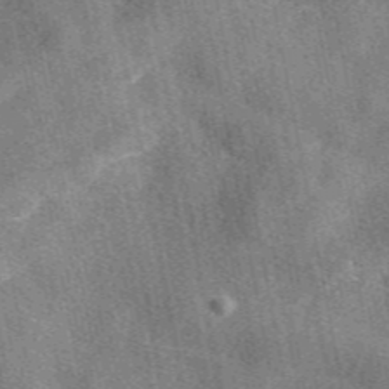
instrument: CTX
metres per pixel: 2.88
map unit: eAb
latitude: 47.8773
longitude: 122.1795
